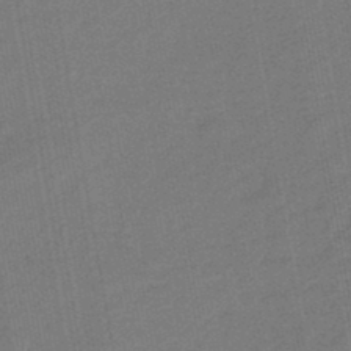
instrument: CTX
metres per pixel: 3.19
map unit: eHb
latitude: -47.1620
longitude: 88.2739
